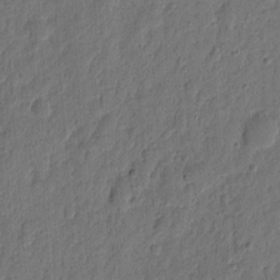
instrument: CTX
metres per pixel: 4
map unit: eHh
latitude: 7.4048
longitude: -73.3860
